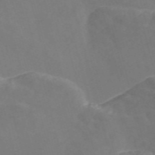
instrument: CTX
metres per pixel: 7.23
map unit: Nve
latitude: -57.9178
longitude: 57.2187
